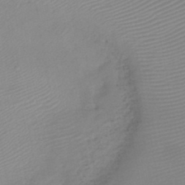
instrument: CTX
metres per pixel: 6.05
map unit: HNb
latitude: -45.1431
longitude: -42.9892
